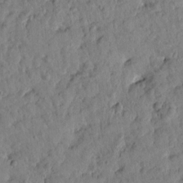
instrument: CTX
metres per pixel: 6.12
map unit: Htu
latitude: 1.8394
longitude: 177.9556
